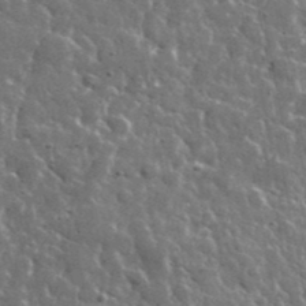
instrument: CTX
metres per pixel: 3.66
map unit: lHvf
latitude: 35.9717
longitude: -88.4979
